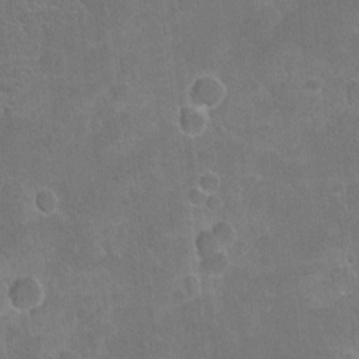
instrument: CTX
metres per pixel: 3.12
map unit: Ht
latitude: -5.1620
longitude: -36.3845
